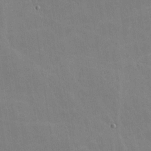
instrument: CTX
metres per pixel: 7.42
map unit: lHvf
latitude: -10.4251
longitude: -102.4034
